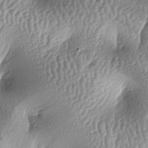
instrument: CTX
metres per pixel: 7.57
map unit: lAa
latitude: -6.5574
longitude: -127.5749
